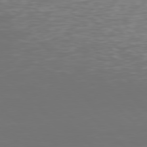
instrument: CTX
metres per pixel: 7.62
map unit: Hpe
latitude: 77.6316
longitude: -170.9703
